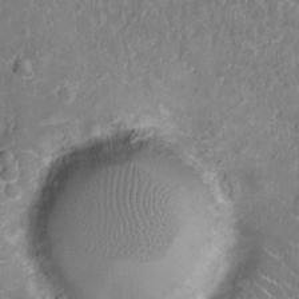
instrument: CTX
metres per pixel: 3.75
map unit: Ht
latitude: -4.5196
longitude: -15.8395
